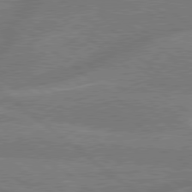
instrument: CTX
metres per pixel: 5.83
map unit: Hpe
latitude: 79.1403
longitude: -152.9325
